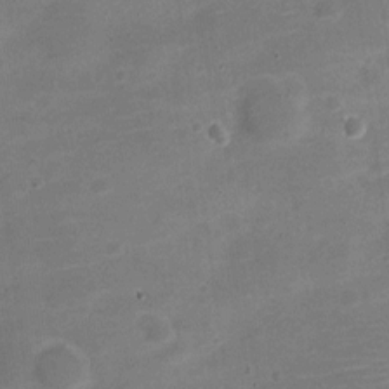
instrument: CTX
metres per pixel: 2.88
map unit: Nve
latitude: -21.5777
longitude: 104.6518
